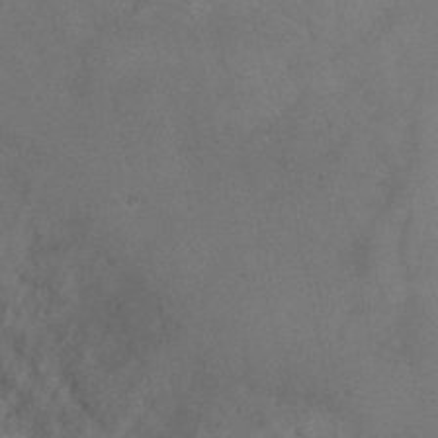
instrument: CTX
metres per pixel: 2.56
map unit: Ht
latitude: -0.1228
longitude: -33.3293
